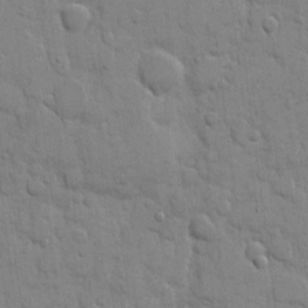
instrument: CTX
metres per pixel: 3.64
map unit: eHh
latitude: 9.5938
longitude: -66.8569
